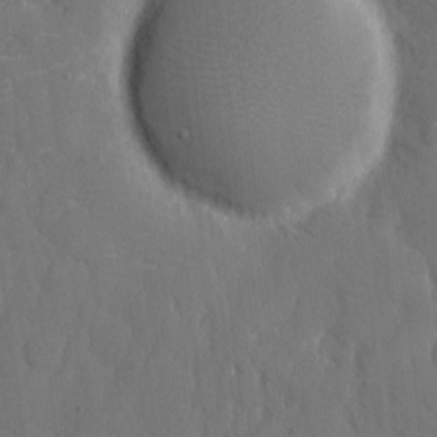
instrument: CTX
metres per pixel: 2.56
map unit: eHh
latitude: 6.9703
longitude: -68.2523
